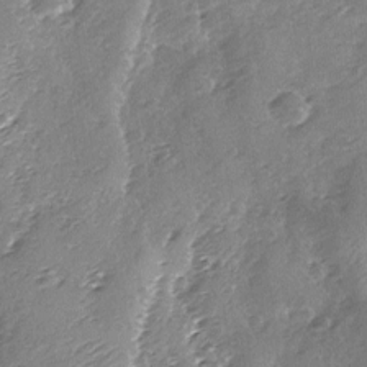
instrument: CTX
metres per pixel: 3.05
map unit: Ave
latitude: -8.9731
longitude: -117.7828
